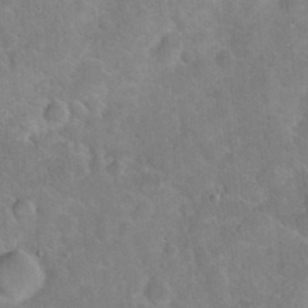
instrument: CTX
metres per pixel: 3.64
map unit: Hto
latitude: 20.3468
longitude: -49.8016
